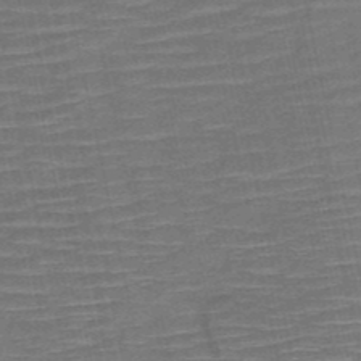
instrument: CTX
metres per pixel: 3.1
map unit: HNb
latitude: -51.5588
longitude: -47.2159
